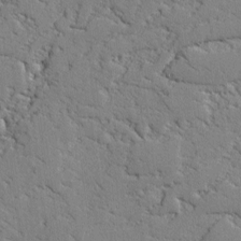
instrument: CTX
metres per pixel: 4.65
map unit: lAvf
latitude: -2.4440
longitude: -108.7624
